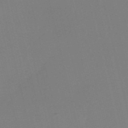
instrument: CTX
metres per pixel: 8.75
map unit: HNb
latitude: -55.3510
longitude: -38.7057
